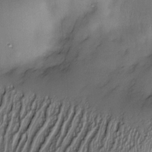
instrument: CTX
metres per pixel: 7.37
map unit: Nve
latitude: -22.8219
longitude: -137.7261
